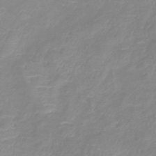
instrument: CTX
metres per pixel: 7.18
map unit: lHb
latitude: -40.3495
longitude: 76.6896
